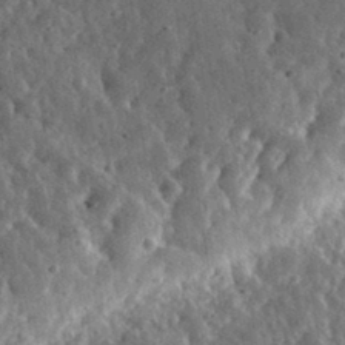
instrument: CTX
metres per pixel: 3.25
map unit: eHh
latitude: 33.8961
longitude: -79.4805
